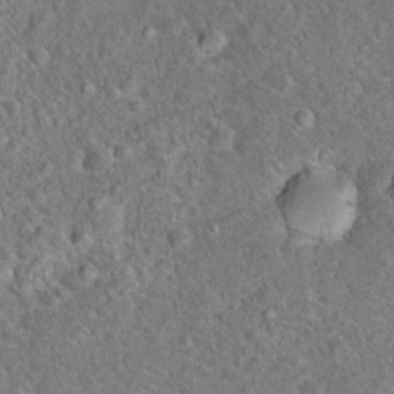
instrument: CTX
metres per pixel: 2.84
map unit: Hto
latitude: 18.0822
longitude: -42.8947
